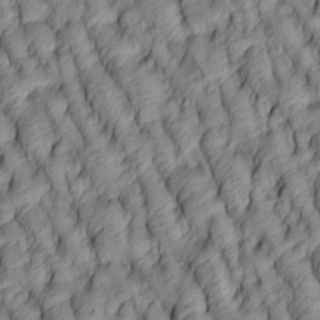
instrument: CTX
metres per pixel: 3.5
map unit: lAa
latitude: 5.0836
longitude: -116.1956
